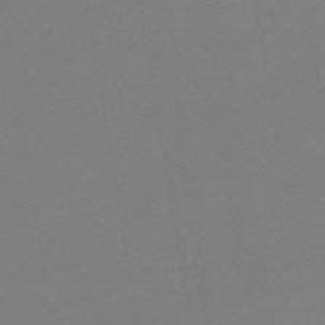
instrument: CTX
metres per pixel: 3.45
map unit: lHb
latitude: -46.4251
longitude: 59.1053
